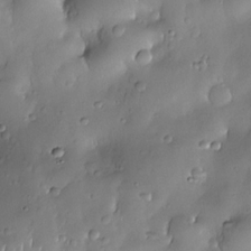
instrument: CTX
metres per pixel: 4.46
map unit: Nhe
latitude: -30.6518
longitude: -140.4412
